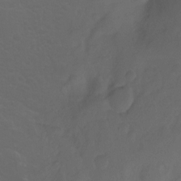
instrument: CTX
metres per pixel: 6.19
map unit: Hto
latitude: -7.8422
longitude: -45.8016
